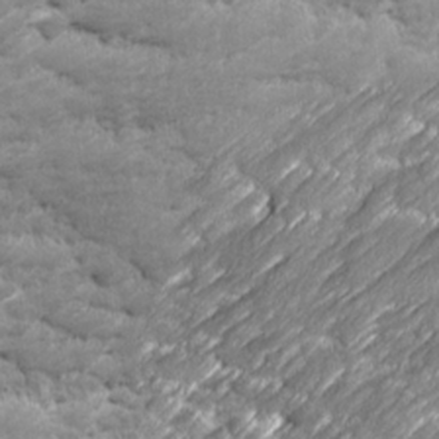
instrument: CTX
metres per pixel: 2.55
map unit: Ave
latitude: 16.7624
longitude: -135.5749
